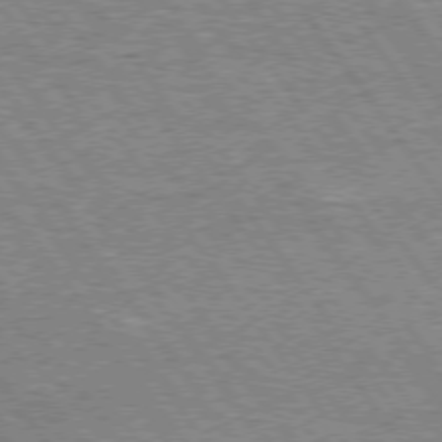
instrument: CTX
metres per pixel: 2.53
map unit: Hpe
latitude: 74.1767
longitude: -139.3293
